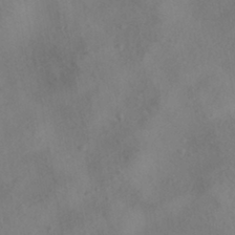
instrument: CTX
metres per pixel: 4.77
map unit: HNhu
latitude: -41.5210
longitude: 101.4265
